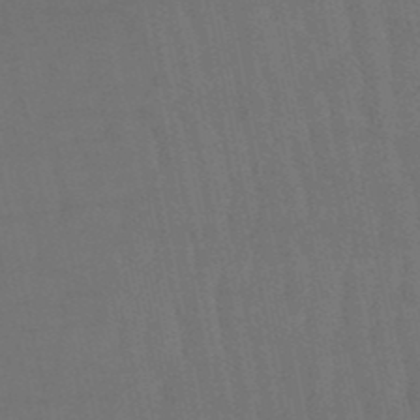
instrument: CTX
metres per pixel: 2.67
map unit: eHb
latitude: -50.5952
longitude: 70.6896
